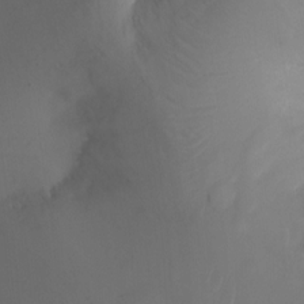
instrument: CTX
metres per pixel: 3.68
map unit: Ht
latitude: -16.8030
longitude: -41.4237
